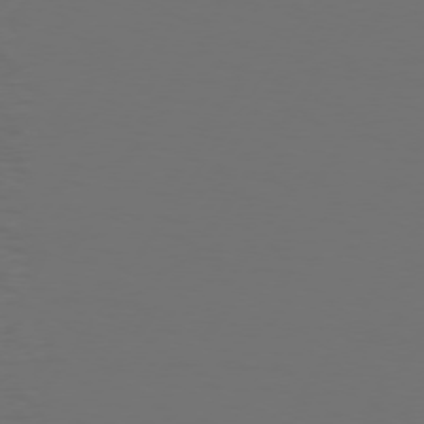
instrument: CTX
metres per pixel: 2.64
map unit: Hpe
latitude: 74.3845
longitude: -130.8758
